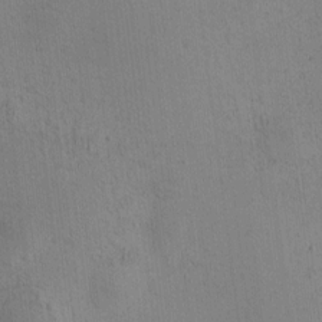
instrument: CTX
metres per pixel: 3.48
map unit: HNhu
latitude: 8.8569
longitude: 13.8045
